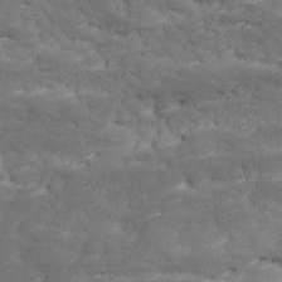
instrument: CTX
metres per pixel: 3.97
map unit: Ave
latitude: 17.2915
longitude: -135.8016
